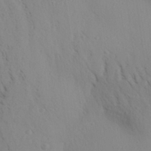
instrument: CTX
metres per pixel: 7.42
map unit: Aa
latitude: 30.4979
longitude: -140.1955
